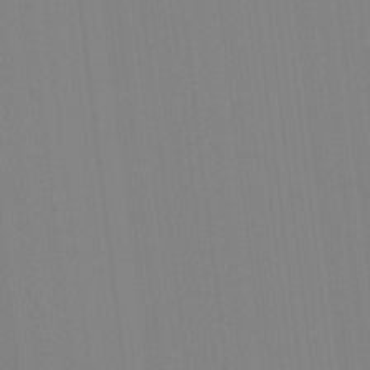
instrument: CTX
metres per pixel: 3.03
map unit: HNhu
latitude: -1.7289
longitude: -6.7435
